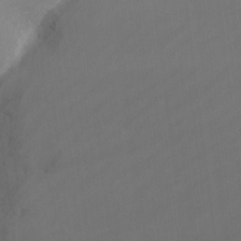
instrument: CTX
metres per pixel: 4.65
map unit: Nhu
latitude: -8.8597
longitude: -79.9717
